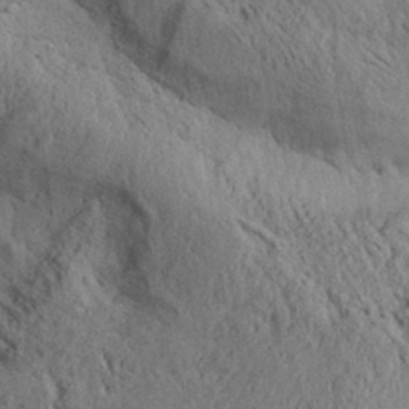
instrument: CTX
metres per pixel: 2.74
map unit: Aa
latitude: 28.4223
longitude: -134.5357
